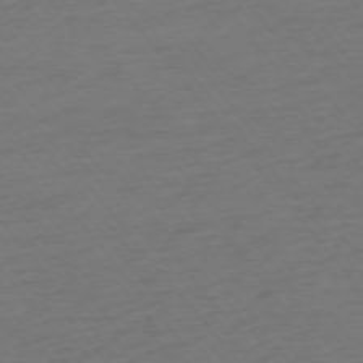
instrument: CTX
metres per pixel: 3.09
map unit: Ap
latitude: -75.6722
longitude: -83.0080
